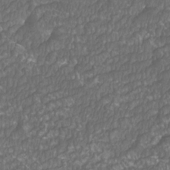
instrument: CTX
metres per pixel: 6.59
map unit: Htu
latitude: -11.0297
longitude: -73.5560
